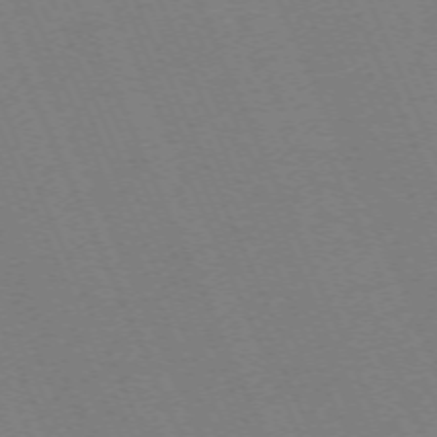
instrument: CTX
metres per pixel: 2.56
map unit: Hpe
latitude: -70.5763
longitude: 12.1228
